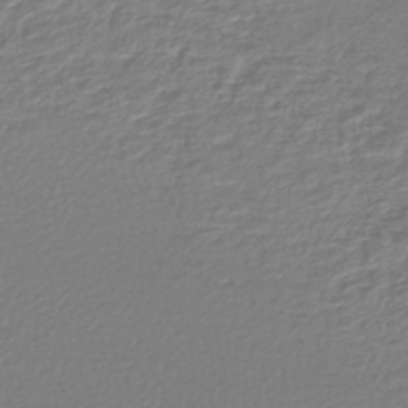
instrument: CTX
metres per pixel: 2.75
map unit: lHb
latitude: -43.3320
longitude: 72.2928
